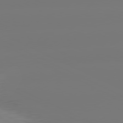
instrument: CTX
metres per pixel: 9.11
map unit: lApd
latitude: 80.7057
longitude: -149.2726
